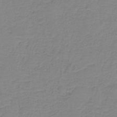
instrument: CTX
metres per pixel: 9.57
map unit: eAb
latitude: -37.1242
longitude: 53.1620
